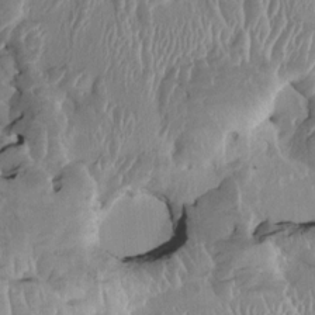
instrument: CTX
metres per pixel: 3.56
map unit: HNhu
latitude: 2.1200
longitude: -6.0633
